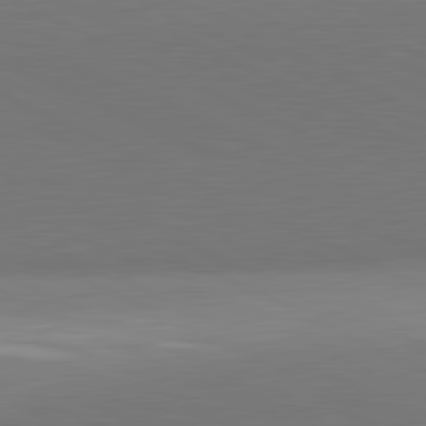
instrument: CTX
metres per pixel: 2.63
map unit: lApd
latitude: 81.6316
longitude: 151.0486
